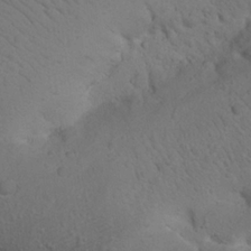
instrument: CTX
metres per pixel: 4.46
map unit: Nhu
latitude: 22.4979
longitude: -72.2712
